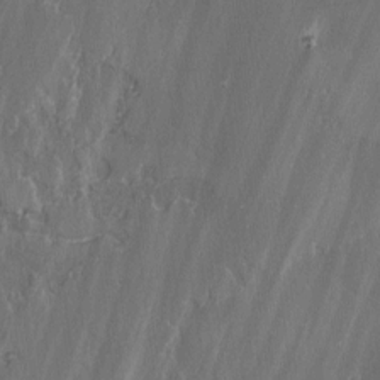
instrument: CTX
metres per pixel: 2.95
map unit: lAvf
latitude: -1.7667
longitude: -107.9906
